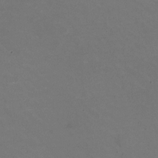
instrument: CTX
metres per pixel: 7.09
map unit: HNhu
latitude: -2.4440
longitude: -2.4790
